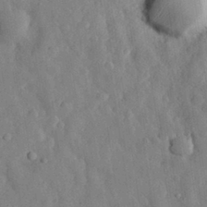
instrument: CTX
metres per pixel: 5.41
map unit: eHh
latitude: 29.7449
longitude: -77.4804
